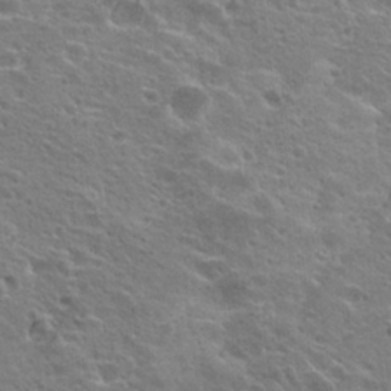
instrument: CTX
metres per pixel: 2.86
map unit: Hto
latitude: 19.9717
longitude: -33.5560
